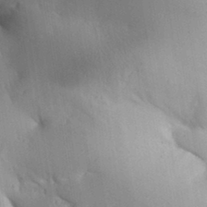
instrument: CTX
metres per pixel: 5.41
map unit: Aa
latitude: 32.7435
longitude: -144.6490
